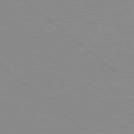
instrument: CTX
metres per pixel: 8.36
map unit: Hpe
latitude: 78.0822
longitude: -124.0255
